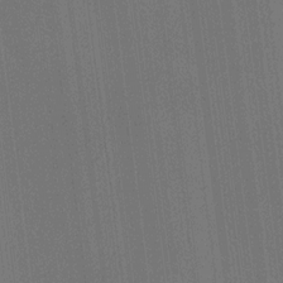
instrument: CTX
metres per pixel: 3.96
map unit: HNhu
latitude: 8.7057
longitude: 15.8423
